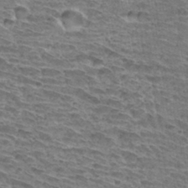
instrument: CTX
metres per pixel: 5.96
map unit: Hto
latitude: 33.4426
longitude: -39.8394
